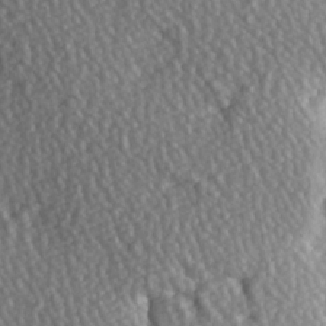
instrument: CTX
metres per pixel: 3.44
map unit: Hve
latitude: 3.0836
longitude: -123.4615
